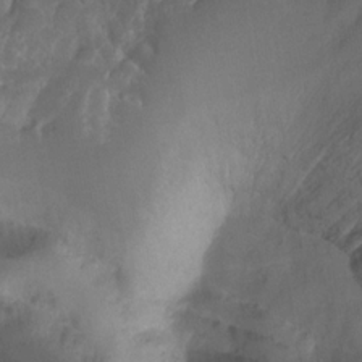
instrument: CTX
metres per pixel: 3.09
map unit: Htu
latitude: -12.6141
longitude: -73.8206
